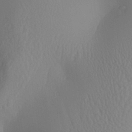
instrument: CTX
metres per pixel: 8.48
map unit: Aa
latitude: 31.0459
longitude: -141.2725
